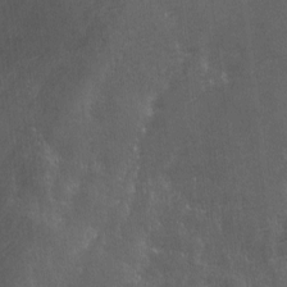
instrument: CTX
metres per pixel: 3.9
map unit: Ave
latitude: 1.9528
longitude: -111.9906
